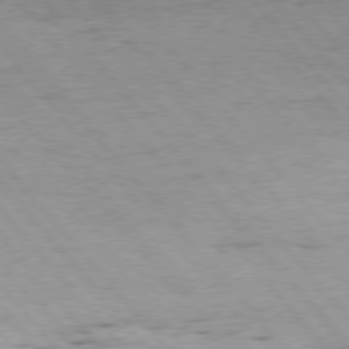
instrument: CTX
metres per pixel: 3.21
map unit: Hpe
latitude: 76.0255
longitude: -144.0633
